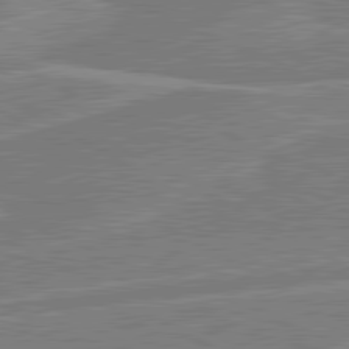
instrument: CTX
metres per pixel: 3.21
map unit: lApd
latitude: 80.8947
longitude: 124.3117
